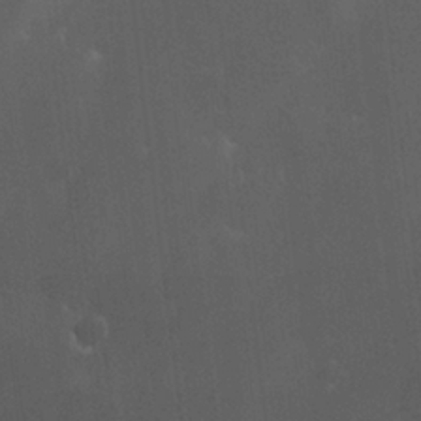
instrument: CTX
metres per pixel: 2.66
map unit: Ave
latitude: -0.2362
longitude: -113.2726
